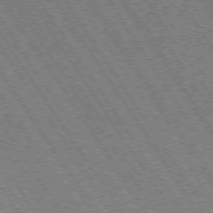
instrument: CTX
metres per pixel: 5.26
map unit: Hpe
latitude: 73.3860
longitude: -141.3859
